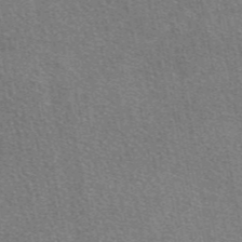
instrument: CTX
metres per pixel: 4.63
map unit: eAb
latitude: 47.5560
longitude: 115.0675
